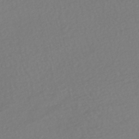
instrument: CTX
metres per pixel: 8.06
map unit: HNhu
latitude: -47.4265
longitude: 103.5588
